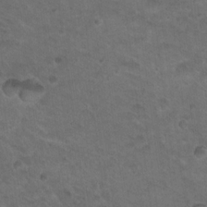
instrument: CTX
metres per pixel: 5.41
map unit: Nhu
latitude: 18.8380
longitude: -32.5357
